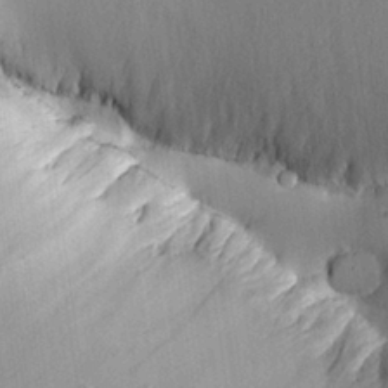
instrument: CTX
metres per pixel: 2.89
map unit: Aa
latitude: 26.9325
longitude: -130.4790
